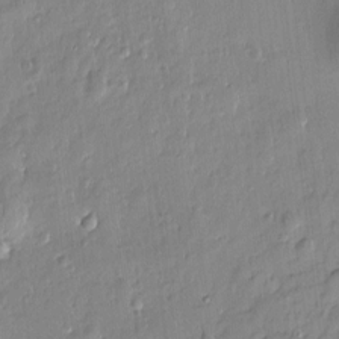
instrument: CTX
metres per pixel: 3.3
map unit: Htu
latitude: -5.9178
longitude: 174.3873
